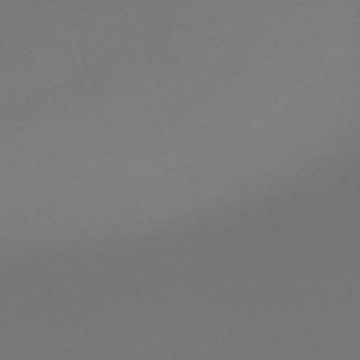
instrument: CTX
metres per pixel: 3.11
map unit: eHh
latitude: -63.4076
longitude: 53.0486
